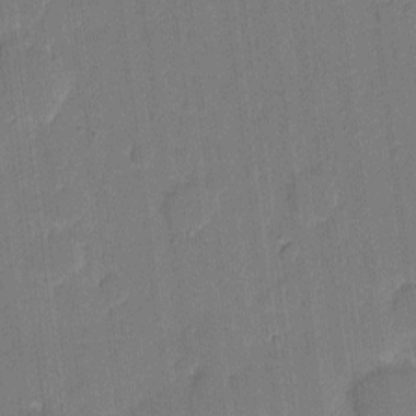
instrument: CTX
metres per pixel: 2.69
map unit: eHh
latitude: 4.6490
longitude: -67.2725
